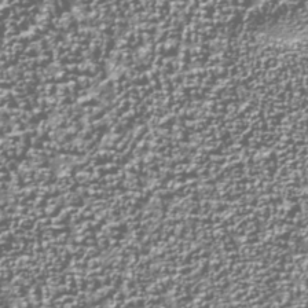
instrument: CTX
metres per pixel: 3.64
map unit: Nhu
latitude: -38.2740
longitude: -82.1388
